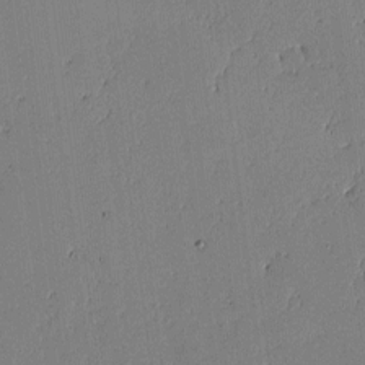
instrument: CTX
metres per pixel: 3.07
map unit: lAvf
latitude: -0.7464
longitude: -106.0255
